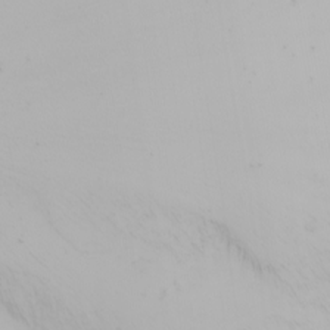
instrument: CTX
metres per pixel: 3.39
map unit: Nhu
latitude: -0.1039
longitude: -76.2522
